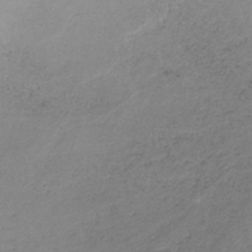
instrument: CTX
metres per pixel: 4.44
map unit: HNb
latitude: -33.4077
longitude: 56.2928
